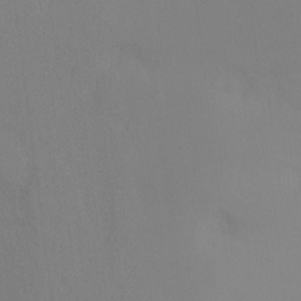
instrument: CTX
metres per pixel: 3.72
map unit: Ht
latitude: -9.5210
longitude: -32.5735
